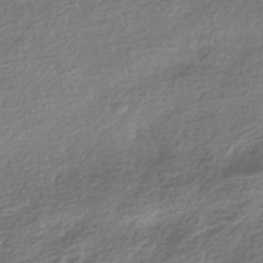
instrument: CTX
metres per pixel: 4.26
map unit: HNhu
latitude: -42.6707
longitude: 99.5588
